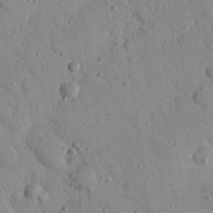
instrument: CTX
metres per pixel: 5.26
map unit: Nhu
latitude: 22.4223
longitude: -76.0822
